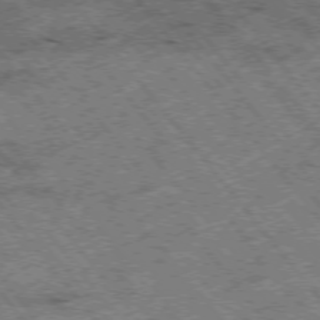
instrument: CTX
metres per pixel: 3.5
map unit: Hpe
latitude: -76.0094
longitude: -20.6869
